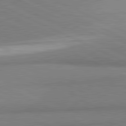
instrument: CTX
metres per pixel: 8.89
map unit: lApd
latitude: 81.6127
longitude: 162.4629
